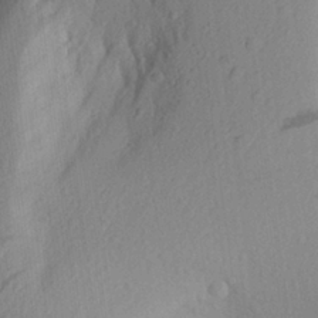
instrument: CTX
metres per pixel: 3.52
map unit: Aa
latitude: 26.6302
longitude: -146.1011
